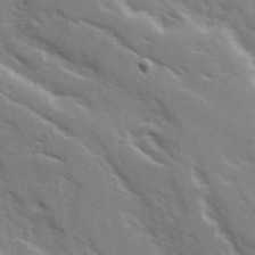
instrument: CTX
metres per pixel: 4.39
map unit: Ave
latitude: 15.5749
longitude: -130.4790
